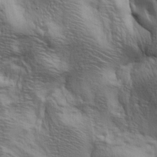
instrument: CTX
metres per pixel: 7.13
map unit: lAa
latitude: 5.1025
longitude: -112.9703
